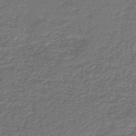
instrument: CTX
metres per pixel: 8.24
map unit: HNb
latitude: -43.5021
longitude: 50.0472
